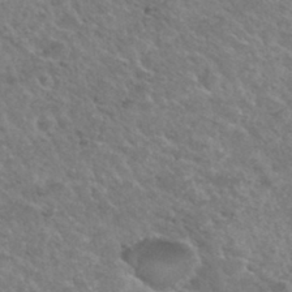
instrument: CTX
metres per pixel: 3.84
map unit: Hto
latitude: 32.5357
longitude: -50.0444
